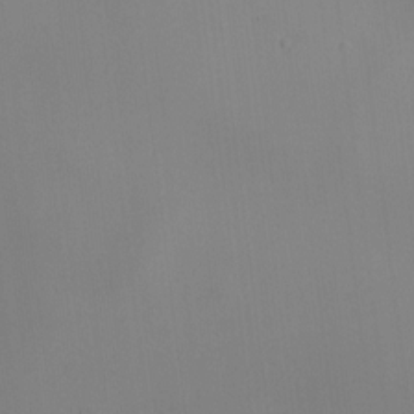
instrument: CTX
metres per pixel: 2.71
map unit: HNhu
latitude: 10.1956
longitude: 22.7274
